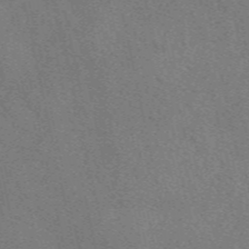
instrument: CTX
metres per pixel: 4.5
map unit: eAb
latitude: 50.7813
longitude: 107.7856
